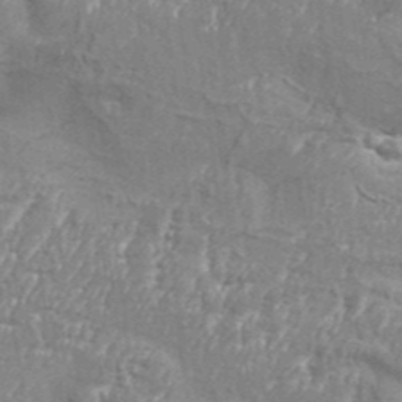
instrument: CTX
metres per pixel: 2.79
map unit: Aa
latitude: 34.2711
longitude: -135.7827
